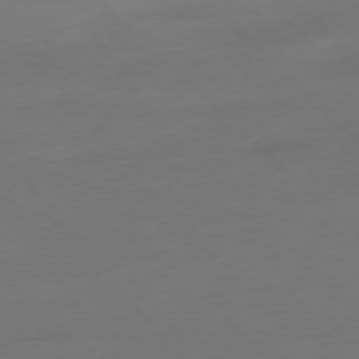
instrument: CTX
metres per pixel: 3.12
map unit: Ap
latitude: -77.8989
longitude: -79.9906
